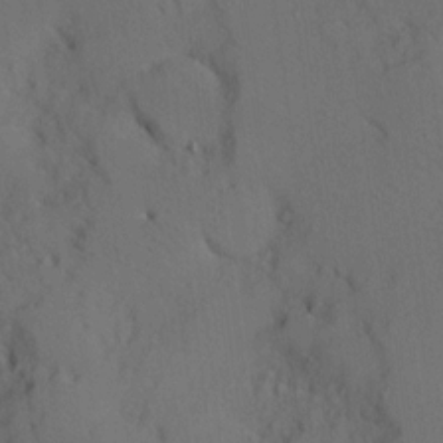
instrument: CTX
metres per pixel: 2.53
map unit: Ave
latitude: 9.9906
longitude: -102.1766
